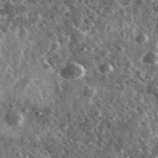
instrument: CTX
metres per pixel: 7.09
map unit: Ave
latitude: 37.7261
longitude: -107.6694
